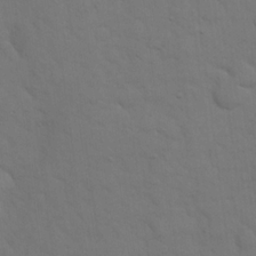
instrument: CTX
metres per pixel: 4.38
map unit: eHh
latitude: 18.7624
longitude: -63.1781
